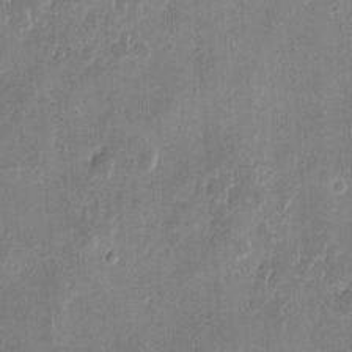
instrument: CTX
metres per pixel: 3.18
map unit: eHh
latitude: 9.0648
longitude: -73.4238
